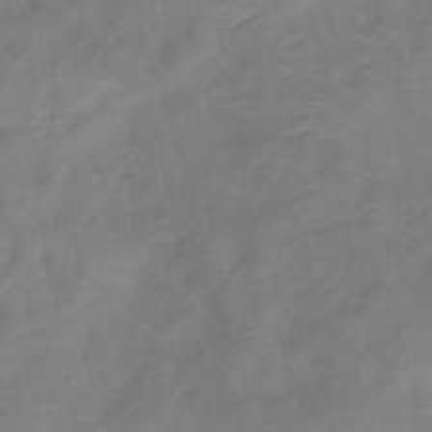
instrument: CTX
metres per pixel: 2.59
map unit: eHb
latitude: -38.4062
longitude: 76.4818
